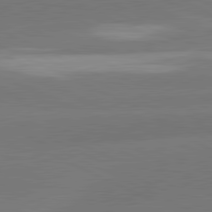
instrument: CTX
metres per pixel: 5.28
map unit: lApd
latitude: 81.5749
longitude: -154.3467
